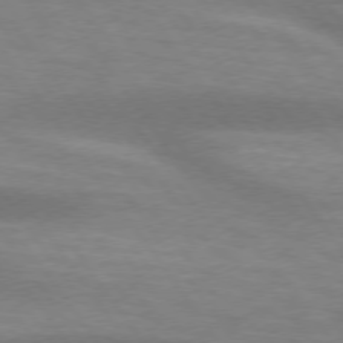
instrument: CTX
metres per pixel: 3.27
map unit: lApd
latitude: 74.8947
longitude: -49.4615
